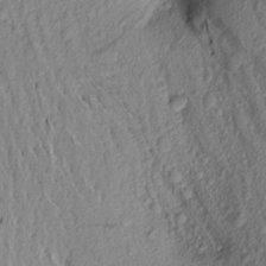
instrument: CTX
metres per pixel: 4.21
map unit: Aa
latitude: 16.9514
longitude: -146.6680
